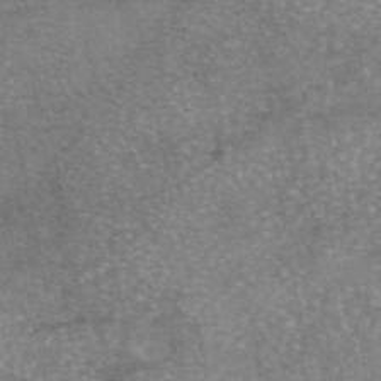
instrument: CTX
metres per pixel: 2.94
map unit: eAb
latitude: 46.1578
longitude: 105.0864
